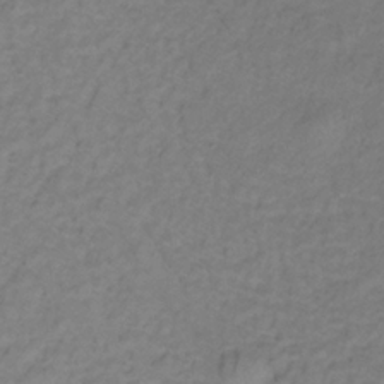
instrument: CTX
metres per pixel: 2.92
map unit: lHb
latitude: -33.2943
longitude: 67.4454
